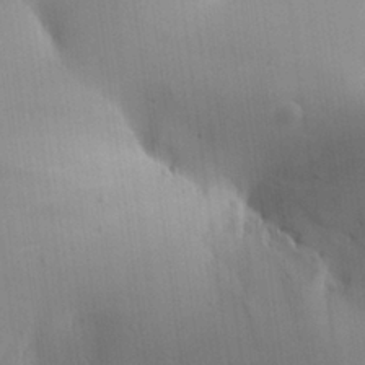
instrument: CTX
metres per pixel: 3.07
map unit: Aa
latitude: 25.4237
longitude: -137.1215
